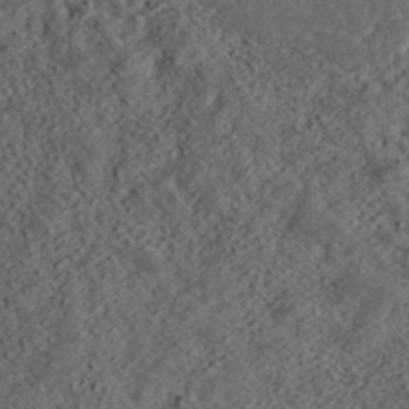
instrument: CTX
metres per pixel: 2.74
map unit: ANa
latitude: 36.8569
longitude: 18.2173
